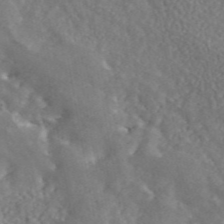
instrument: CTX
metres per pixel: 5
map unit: ANa
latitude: 45.1970
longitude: 26.9541
